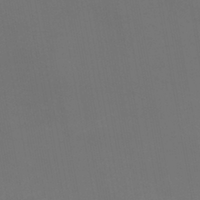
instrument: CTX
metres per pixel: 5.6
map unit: eHb
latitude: -38.1795
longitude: 74.8975
